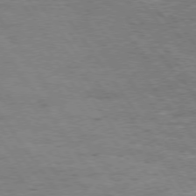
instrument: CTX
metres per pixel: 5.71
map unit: Hpe
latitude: 75.1970
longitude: -140.3845
